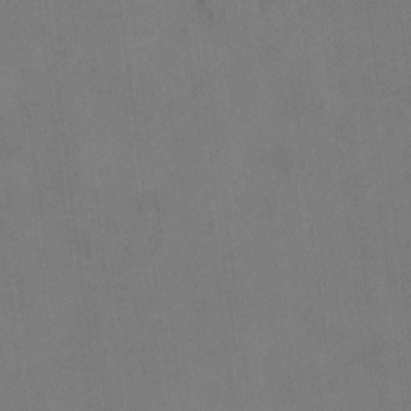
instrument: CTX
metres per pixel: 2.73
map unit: Ht
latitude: 9.8017
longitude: -32.7624
